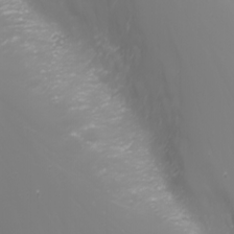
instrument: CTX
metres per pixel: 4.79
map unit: Nhu
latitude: -1.7289
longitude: -75.7072
